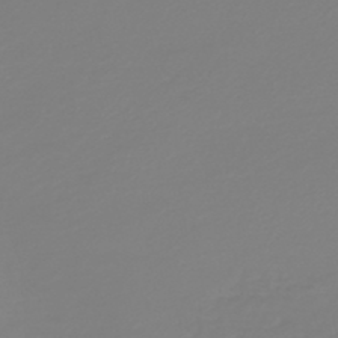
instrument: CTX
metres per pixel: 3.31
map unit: HNb
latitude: -46.2928
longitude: 56.1417
